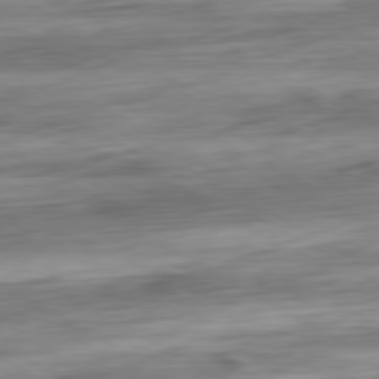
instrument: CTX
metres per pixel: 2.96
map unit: Ap
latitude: -80.9353
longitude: -67.8205
